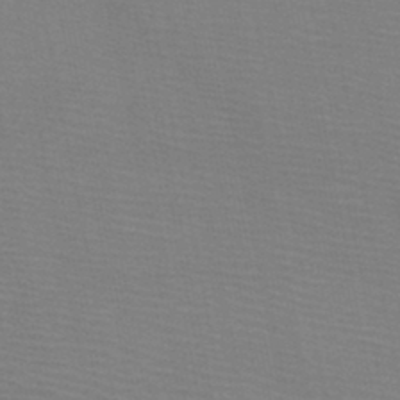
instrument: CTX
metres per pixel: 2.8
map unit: HNb
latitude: -46.3684
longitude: -47.4427
